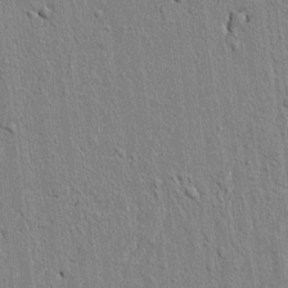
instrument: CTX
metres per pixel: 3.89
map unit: lAvf
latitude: 7.0458
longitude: 167.0108
